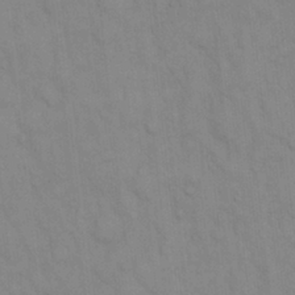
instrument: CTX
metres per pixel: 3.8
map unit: Hto
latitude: 13.4804
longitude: -57.6693
